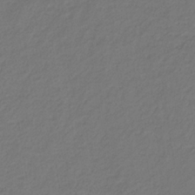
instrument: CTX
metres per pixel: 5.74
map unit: eHb
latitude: -29.7478
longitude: 67.9178
